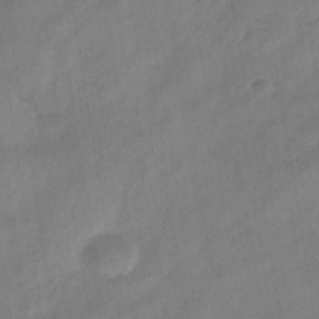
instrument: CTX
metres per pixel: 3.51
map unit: eHh
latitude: -39.7289
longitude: -26.3656
